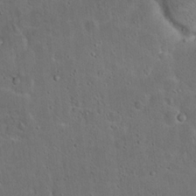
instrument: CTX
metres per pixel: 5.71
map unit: Hto
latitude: 15.9528
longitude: -37.8584
